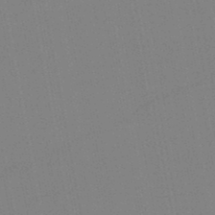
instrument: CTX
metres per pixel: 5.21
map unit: lHb
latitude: -46.7463
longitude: 69.7666
